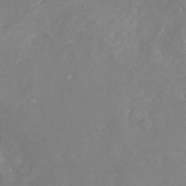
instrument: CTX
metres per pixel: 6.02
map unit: Nhu
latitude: -23.4266
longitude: -57.2348
